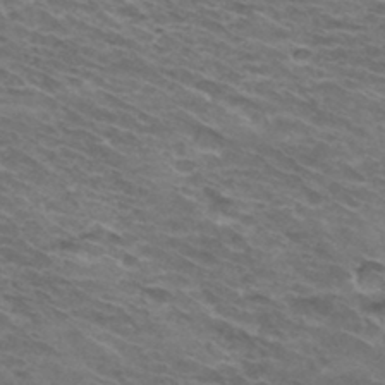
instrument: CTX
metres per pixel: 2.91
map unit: Hto
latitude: 32.5924
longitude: -42.2334
